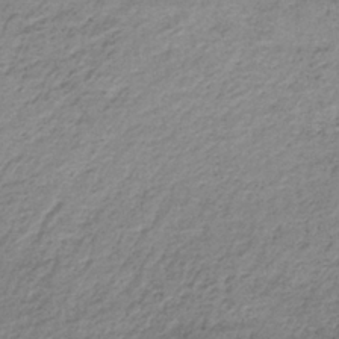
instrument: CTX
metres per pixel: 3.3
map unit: lHb
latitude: -34.5574
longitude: 62.1416
